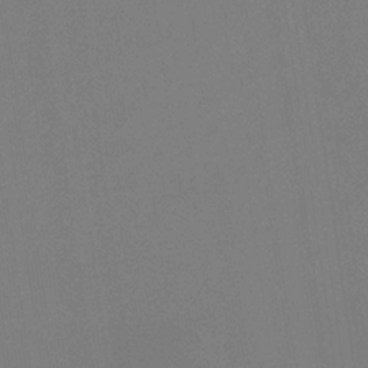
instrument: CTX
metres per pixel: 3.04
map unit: eHb
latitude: -30.3873
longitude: 72.0850
